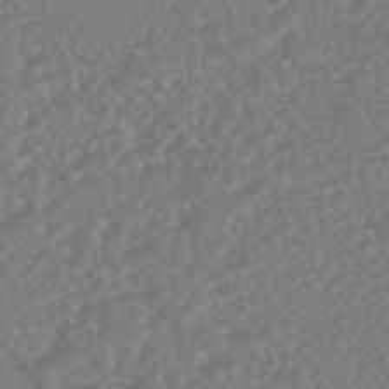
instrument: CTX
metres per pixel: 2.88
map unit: HNhu
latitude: -47.4076
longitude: 97.3510
